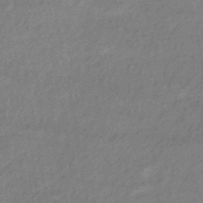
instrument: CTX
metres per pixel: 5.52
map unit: HNhu
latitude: -42.4251
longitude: 90.2362
